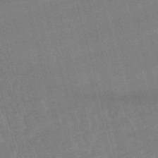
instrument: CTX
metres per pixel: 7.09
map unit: lHb
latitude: -48.9542
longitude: 76.6330
